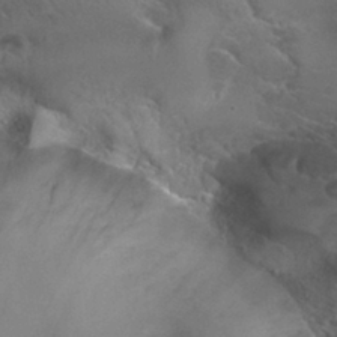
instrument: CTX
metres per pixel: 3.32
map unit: Hto
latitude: 28.3845
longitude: -39.7638
